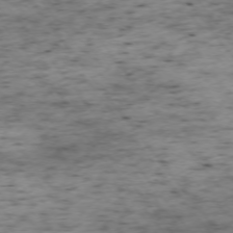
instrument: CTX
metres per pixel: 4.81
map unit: Ap
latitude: -74.0661
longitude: -73.0837
